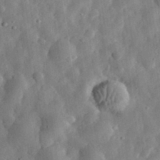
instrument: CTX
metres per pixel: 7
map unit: eHh
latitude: 32.0822
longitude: -75.6505
